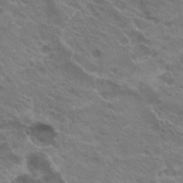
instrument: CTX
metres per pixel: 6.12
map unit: Hto
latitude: 23.7072
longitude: -40.0255
